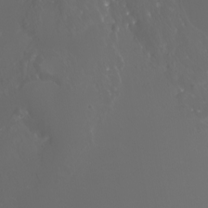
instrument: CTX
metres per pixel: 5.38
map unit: Nhu
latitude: -7.1998
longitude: -74.5924
